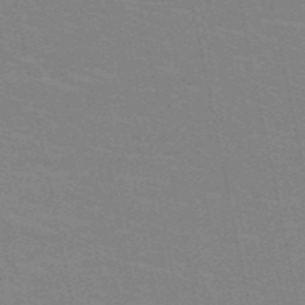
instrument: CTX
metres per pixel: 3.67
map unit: HNb
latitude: -54.1039
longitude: -45.2348
